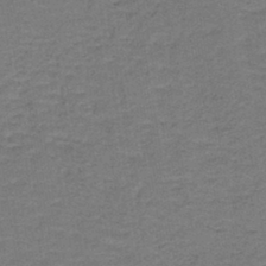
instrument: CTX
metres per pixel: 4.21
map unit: lHb
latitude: -42.2928
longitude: 53.5588
